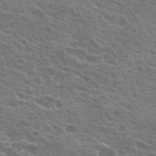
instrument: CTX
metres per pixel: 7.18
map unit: Hto
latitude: 21.8017
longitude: -40.1388
